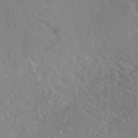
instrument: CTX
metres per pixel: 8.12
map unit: HNhu
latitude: -40.4440
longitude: 97.3888
